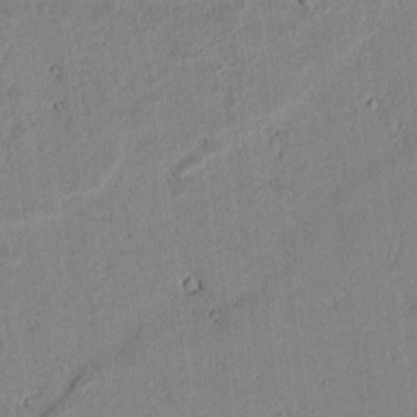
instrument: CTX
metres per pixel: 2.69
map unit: lAvf
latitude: 6.6301
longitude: 168.6896
